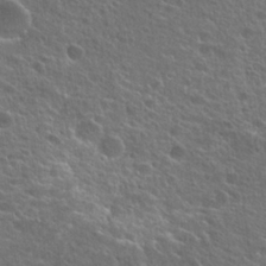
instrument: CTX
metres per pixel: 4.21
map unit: Hto
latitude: 25.1214
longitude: -45.1592
